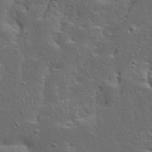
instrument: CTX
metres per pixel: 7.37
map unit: Ave
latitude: 13.8395
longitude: -135.5938
